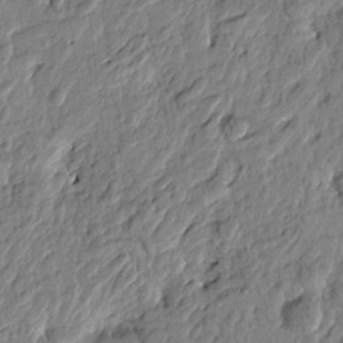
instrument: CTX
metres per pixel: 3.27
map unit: Htu
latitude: -2.7841
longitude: 179.5777
